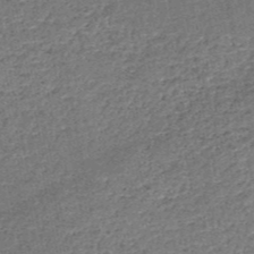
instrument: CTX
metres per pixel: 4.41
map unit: HNb
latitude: -50.9731
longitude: -49.3671
